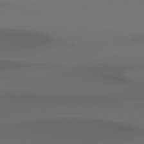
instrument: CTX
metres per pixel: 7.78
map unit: Hpe
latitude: 76.8380
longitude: -133.5182
